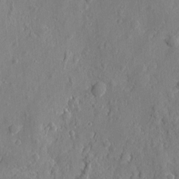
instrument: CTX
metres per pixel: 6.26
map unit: eHh
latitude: 7.0269
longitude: -75.2537
